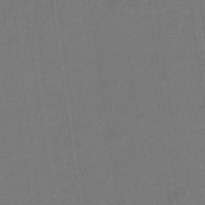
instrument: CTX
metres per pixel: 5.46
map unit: eHb
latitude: -47.0486
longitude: 87.0675
